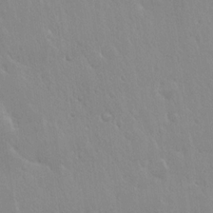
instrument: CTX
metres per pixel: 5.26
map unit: Hto
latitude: 17.4993
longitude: -58.0255
